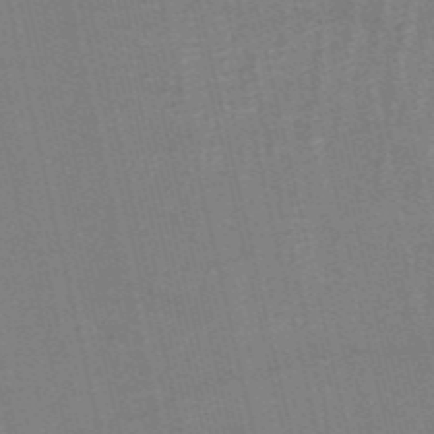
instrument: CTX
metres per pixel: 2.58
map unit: HNb
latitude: -54.1606
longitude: -45.7638
